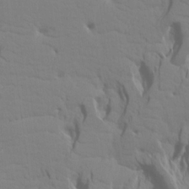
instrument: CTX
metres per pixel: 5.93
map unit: Aa
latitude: 17.7639
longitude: -143.7261
